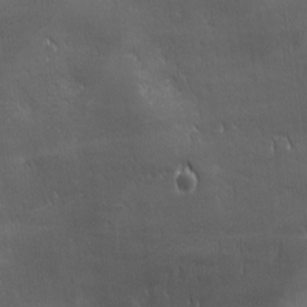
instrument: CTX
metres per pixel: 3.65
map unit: Ave
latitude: -6.9919
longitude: -121.7639
